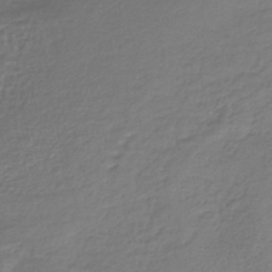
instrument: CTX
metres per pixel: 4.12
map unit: lHb
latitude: -41.9745
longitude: 65.7667
